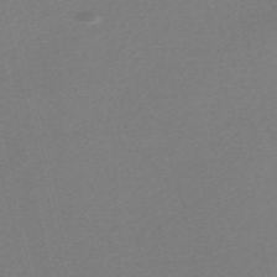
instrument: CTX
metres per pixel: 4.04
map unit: Nve
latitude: -56.3684
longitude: 61.8800
